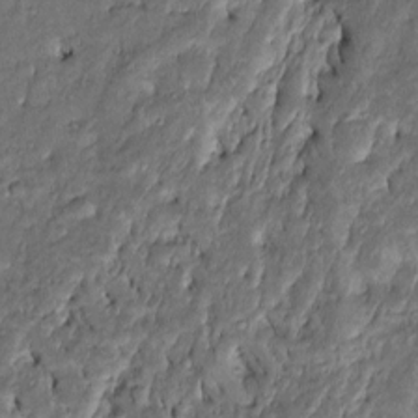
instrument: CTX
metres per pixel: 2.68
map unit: Htu
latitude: -6.8408
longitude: 158.0472
